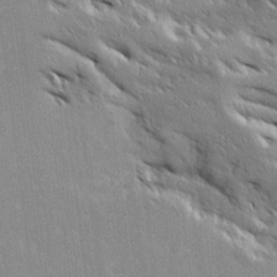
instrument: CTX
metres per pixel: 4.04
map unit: Ave
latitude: 19.5560
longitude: -136.3656
